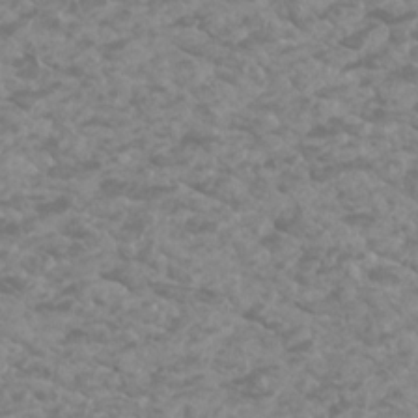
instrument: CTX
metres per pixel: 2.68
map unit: Htu
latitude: 2.4979
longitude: -21.0837
